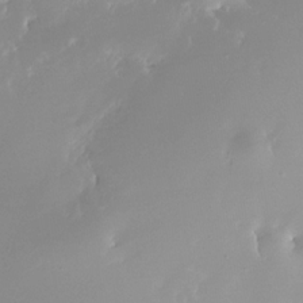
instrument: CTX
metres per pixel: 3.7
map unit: Nhe
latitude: -32.2929
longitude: -116.8947
